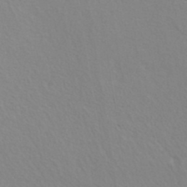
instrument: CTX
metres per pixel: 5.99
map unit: ANa
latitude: 37.4993
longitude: 19.1809
